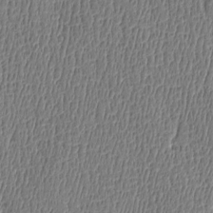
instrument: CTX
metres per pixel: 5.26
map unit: Htu
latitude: -5.1620
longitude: 175.8611
